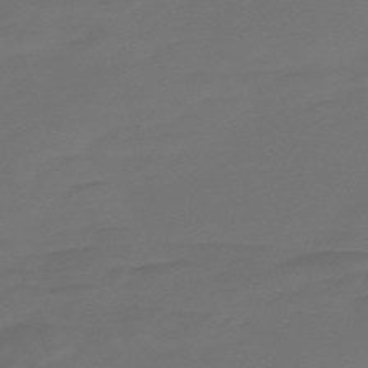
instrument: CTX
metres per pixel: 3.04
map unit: Nve
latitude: -58.4251
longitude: 66.1228
